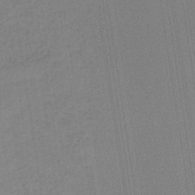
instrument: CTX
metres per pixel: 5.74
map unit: HNb
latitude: -35.0108
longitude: 54.6519
